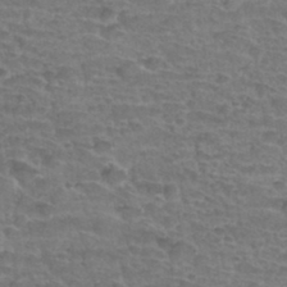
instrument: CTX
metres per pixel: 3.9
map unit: Hto
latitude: 34.2522
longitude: -44.1011
